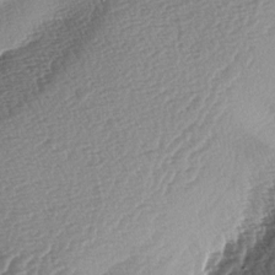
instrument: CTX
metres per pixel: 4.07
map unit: lAa
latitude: -3.5210
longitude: -128.8380
